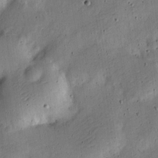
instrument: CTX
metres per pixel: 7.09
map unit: Nve
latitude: -25.1809
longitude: 106.5952
